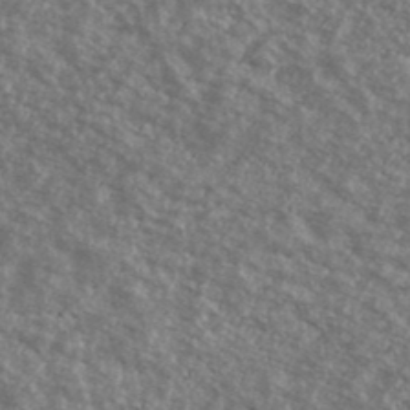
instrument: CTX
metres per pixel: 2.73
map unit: Ave
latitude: 39.5938
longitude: -110.8380
